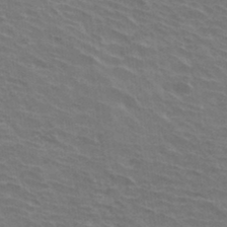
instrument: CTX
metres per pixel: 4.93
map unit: Hto
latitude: 33.9906
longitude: -40.8946
